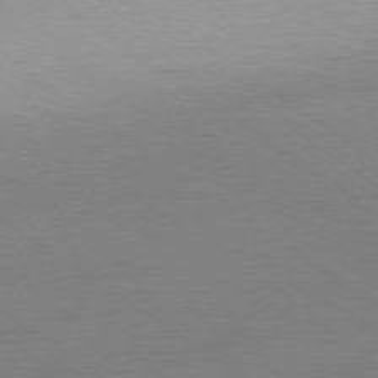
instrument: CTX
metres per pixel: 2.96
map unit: Ap
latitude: -78.9541
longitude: -94.2523
